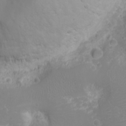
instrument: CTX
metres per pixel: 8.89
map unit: eHh
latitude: -2.9919
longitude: -75.4804
